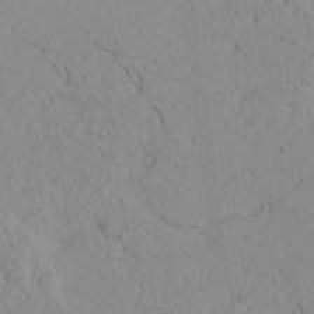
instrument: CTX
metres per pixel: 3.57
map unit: Ave
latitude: 24.0633
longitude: -133.9150
